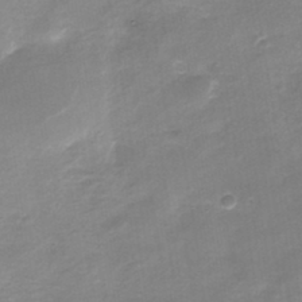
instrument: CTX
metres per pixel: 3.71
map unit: Nhe
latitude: -32.3684
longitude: -88.0633
